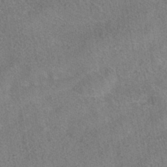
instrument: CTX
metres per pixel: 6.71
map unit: HNhu
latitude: -39.6722
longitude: 100.8030
